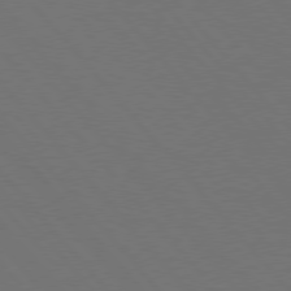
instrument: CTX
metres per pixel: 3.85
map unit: Hpe
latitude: 76.8569
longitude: -162.7813
